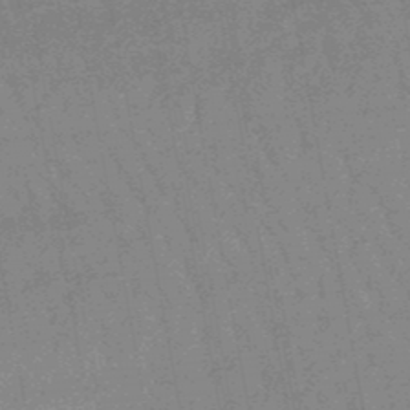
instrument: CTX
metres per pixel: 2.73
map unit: lHb
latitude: -48.0472
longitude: 82.4629
